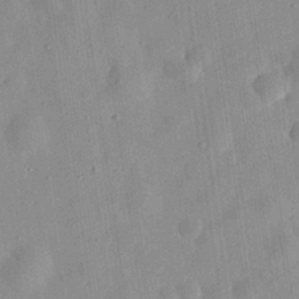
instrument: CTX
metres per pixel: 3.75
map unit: eHh
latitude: 29.7449
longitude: -74.5546
